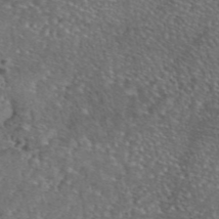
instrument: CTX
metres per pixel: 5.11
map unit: eAb
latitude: 45.6883
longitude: 113.5966
